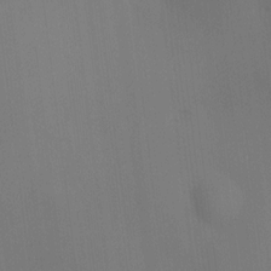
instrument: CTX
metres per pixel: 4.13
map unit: HNhu
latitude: 9.1403
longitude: 14.7086
